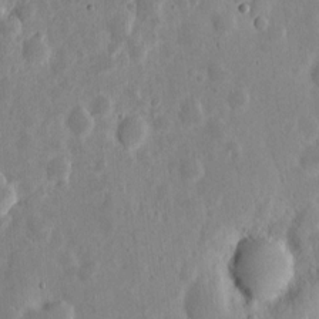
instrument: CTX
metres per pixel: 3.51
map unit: eHh
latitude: 6.4601
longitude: -70.4223
